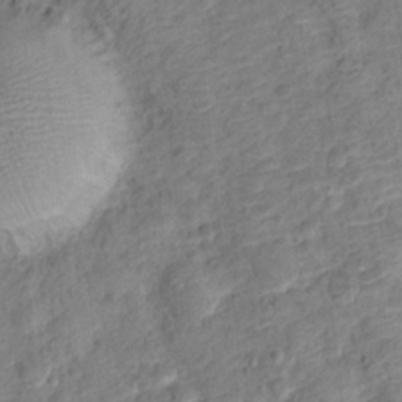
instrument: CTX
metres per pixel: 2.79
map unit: Hto
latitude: 12.9892
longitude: -38.4790
